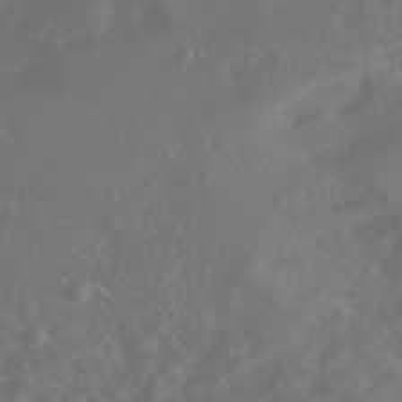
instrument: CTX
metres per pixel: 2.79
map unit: Nhe
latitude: -46.8219
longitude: 152.9352
